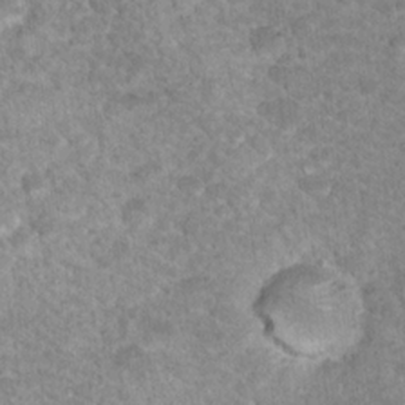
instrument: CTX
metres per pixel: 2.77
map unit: Nhu
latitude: 18.2522
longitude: -31.5560
